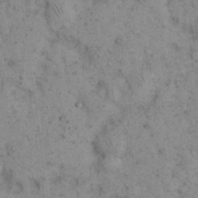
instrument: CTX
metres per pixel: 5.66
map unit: eHh
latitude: 15.1215
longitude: -64.7813
